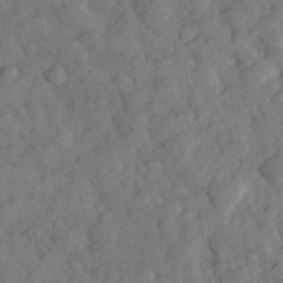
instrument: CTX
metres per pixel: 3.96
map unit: eHh
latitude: 34.6301
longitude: -69.6316
